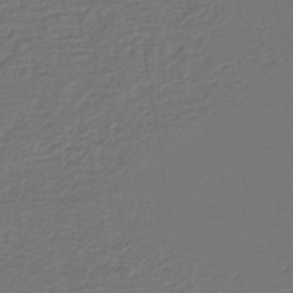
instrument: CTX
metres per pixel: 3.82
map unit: lHb
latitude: -43.8422
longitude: 66.2173
